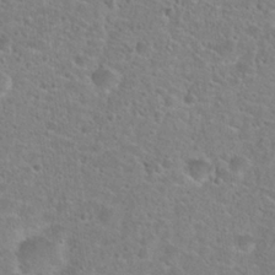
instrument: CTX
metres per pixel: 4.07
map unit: Hto
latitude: 24.7813
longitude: -48.9514
